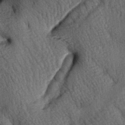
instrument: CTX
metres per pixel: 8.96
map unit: lAa
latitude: -5.4076
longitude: -126.3090
